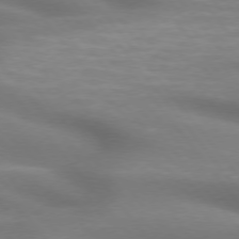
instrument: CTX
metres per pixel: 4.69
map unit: lApd
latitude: 75.1592
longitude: -60.4790
